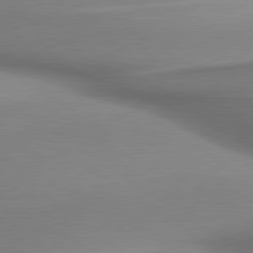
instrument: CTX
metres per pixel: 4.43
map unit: lApd
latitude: 79.8206
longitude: 179.9367
